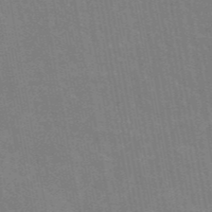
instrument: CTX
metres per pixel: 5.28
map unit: eAb
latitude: 45.6883
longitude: 122.2173
